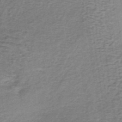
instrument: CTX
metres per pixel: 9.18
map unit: lHb
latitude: -36.8219
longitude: 60.5196
